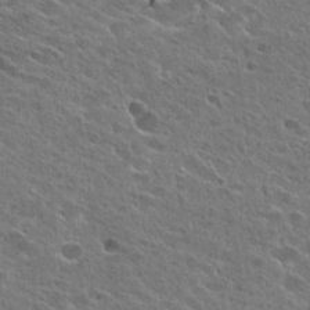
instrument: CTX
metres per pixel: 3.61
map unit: Hto
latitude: 26.4979
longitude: -44.5357
